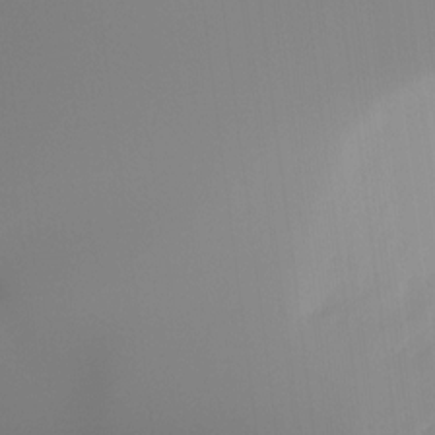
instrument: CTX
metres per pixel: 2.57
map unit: Ht
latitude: -14.9731
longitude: -51.8961
